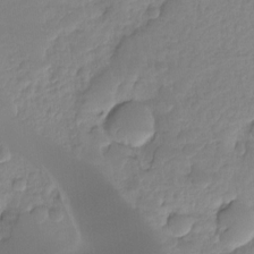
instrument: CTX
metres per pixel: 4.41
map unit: Ht
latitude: -14.1228
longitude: -58.1767
